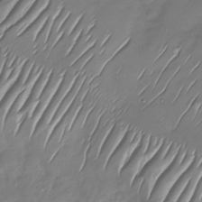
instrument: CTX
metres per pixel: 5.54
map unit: Nhu
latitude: -28.6330
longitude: -61.9717
